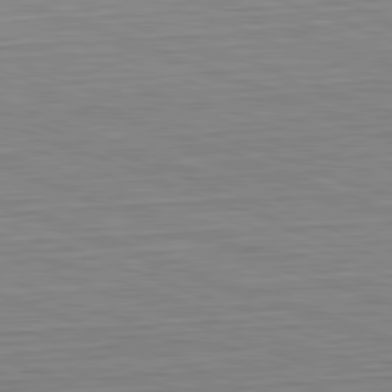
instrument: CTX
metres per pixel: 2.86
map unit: Hpe
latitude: -82.5951
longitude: 12.6141
